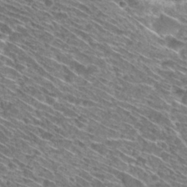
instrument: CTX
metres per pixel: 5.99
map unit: Hto
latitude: 30.2145
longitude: -45.0458
